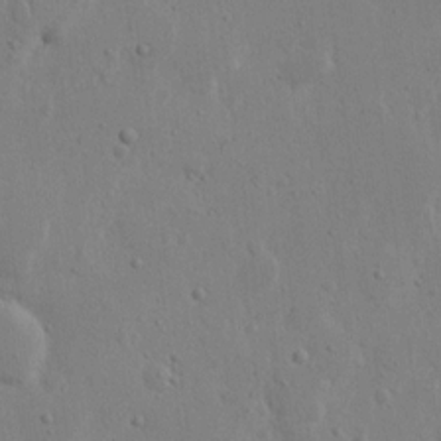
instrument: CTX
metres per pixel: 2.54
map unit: Nhu
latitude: 15.4805
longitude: -75.0647
